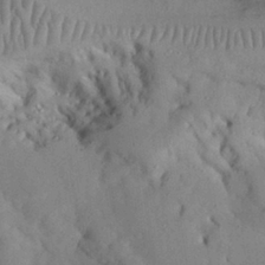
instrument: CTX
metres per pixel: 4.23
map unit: Nhu
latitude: 27.0836
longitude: -71.7261
